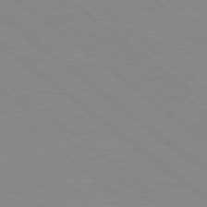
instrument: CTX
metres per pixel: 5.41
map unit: Hpe
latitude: 78.5735
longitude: -124.0444
